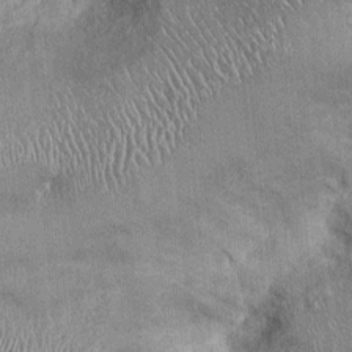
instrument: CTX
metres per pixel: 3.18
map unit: Ht
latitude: -1.0109
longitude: -13.4805
